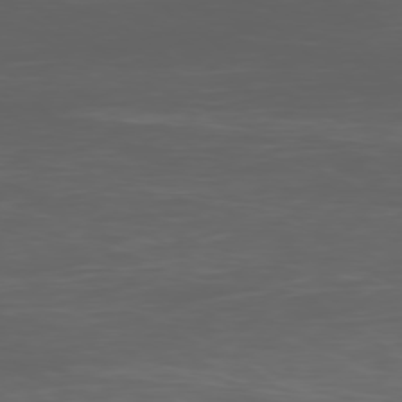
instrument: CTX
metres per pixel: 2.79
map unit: Ap
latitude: -78.1794
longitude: -79.9528
